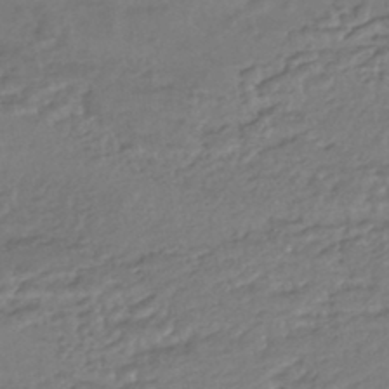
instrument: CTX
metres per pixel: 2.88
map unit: HNhu
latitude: -44.7841
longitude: 95.7288
